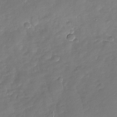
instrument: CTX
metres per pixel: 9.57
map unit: Nhu
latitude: -28.8597
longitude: -61.3859
